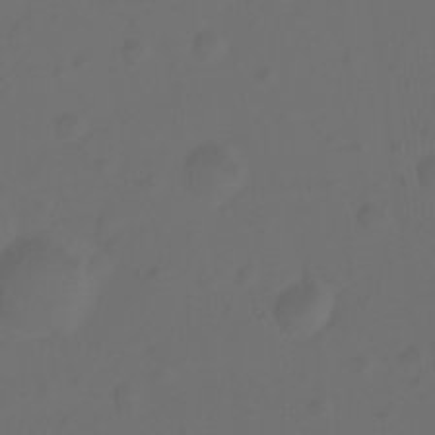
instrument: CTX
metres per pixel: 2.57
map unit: Ht
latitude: -0.4818
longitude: -46.4034
